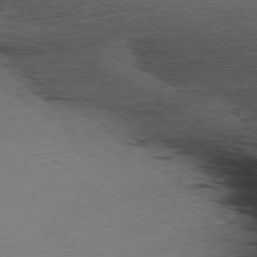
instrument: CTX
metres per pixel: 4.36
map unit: Ap
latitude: -78.6707
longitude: -74.1767
